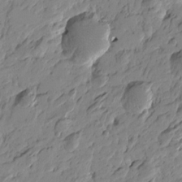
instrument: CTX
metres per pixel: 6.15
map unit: Htu
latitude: -4.1039
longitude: -178.1389
